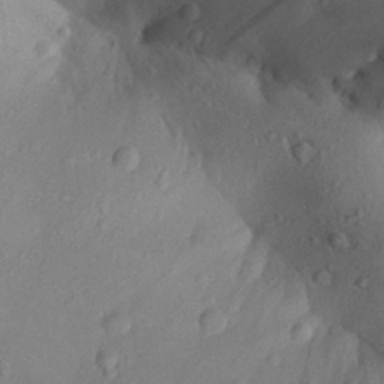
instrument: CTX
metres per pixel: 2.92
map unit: Aa
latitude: 28.9136
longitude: -134.2333
